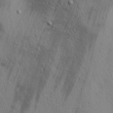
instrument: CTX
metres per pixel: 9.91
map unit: lAa
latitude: 4.2900
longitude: -117.2537
